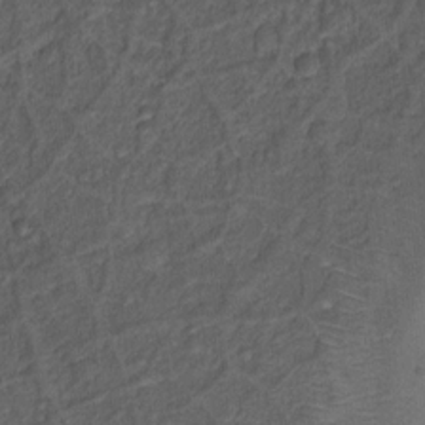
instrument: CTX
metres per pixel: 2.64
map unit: Nhu
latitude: 12.4979
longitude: -28.4979
